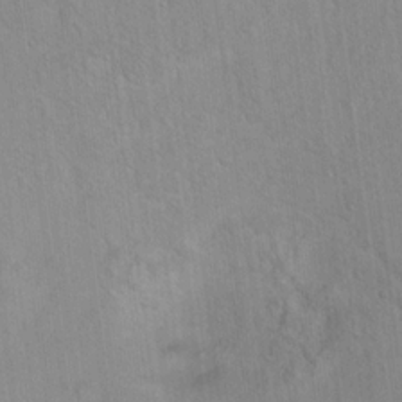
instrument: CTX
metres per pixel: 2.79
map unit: Ht
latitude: 14.4979
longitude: -39.6127
